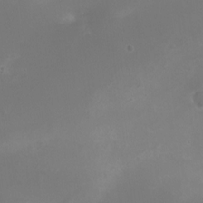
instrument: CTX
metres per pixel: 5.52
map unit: Nhe
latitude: -19.5777
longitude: 143.5588
